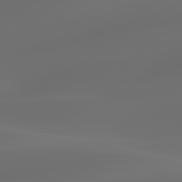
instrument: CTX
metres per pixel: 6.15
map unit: lApd
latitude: 80.4601
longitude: -85.7639
